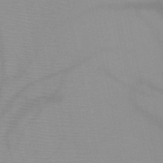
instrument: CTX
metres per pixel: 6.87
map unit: HNb
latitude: -48.1606
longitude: -43.9339
